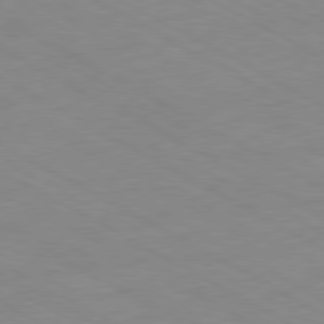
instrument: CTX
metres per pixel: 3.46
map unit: Ap
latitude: -80.7274
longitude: -93.3859
